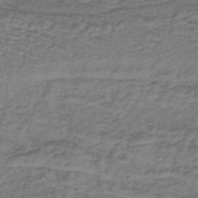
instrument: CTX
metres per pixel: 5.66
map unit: lHb
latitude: -40.5951
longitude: 62.3684
